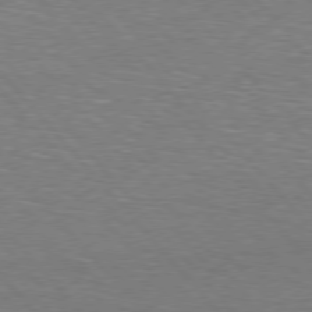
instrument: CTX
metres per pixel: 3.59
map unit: Hpe
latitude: 76.2522
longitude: -157.5371
